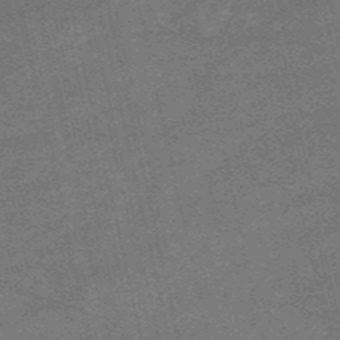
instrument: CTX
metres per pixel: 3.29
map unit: HNb
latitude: -52.7652
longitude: -40.4034
